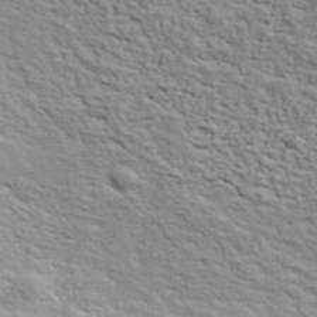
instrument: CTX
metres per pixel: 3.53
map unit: ANa
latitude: 41.3670
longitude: 29.3321
